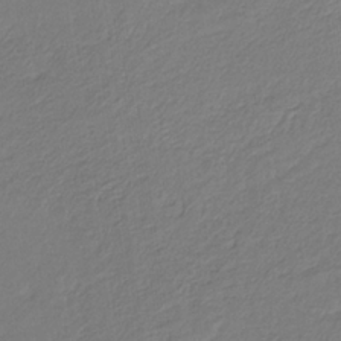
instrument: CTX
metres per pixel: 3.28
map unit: eHb
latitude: -30.3117
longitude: 67.3132
